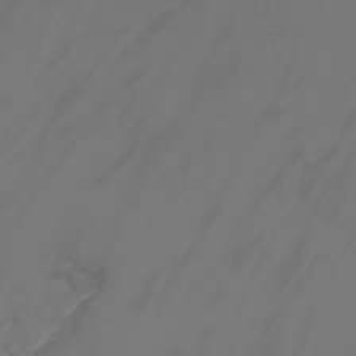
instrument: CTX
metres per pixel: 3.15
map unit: Nhu
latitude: -1.8990
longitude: -77.0836
